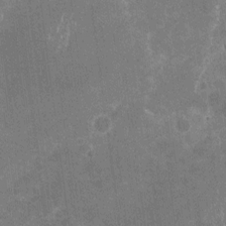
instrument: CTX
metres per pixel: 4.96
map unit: Nhu
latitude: -16.3873
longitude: -58.1956
